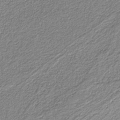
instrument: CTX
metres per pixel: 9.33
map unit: eAb
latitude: -38.3495
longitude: 51.7100
